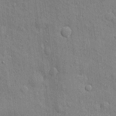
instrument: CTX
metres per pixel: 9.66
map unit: eHh
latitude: 4.0444
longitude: -75.4804
